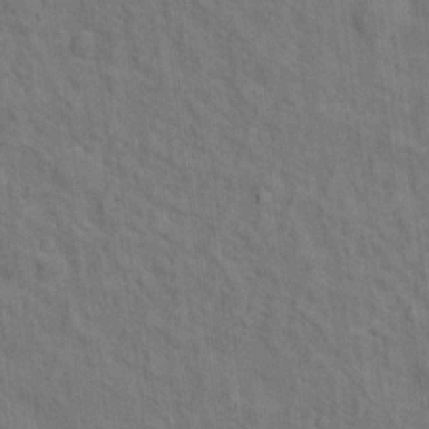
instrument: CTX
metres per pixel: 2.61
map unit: Hto
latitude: 14.6113
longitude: -38.2145
